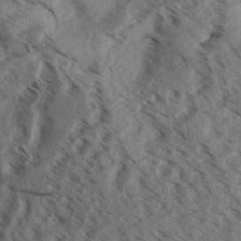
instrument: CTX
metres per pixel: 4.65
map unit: Aa
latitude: 32.8191
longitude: -138.5168
